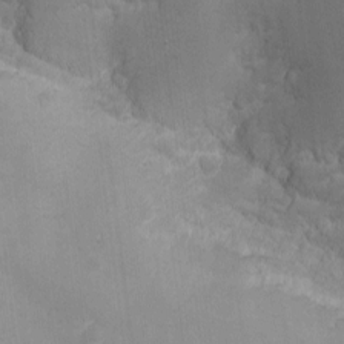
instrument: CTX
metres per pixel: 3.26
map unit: eHh
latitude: -2.2739
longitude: -79.9339
